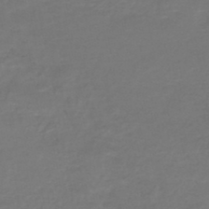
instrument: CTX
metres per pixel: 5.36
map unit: HNhu
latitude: -46.7274
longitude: 98.2928
